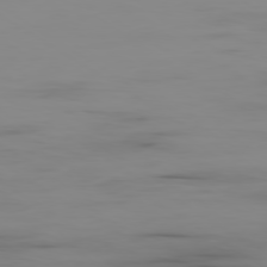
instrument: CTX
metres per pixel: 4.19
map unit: Ap
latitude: -79.6344
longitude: -78.4790
